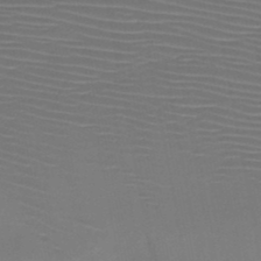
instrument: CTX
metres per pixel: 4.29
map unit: HNb
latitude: -47.8989
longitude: -42.4790
